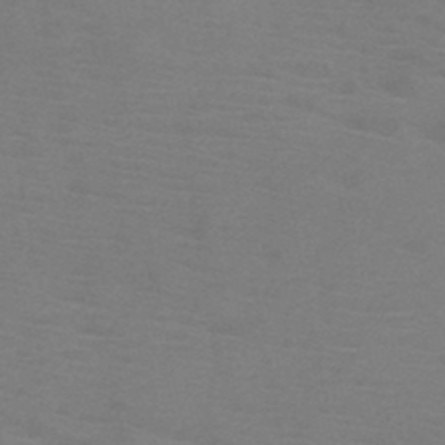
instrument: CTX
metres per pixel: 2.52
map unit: HNb
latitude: -46.2739
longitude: -46.6869
